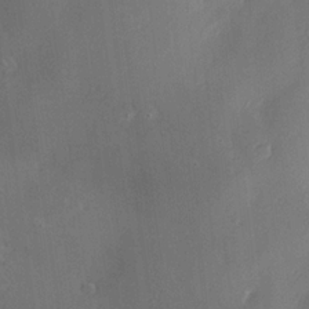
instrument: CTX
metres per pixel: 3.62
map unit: Nve
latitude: -7.4076
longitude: 174.3306
